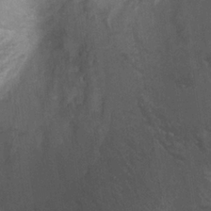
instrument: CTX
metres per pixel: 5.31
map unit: Ht
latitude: 3.4237
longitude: -19.7260
